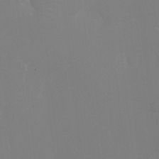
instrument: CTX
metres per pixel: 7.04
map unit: Ht
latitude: -16.2929
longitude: -41.0836
